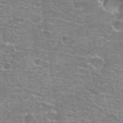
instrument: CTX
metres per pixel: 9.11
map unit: Hto
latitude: 21.1403
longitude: -42.8947
